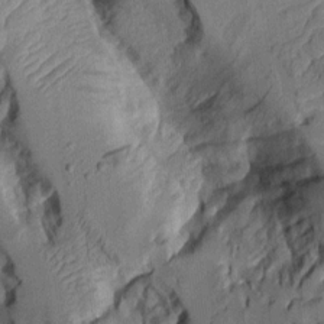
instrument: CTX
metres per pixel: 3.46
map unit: Aa
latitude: 9.3104
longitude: -127.9150
